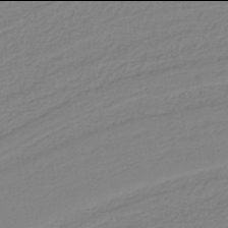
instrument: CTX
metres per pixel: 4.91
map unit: lHb
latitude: -42.0094
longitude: 51.8611
